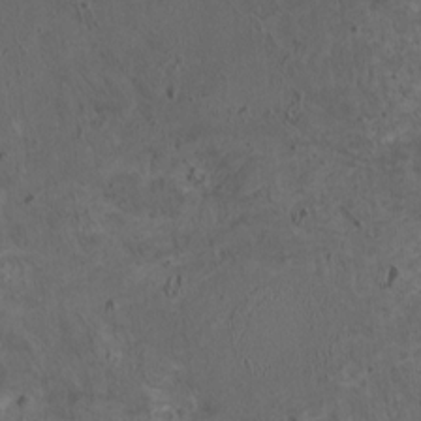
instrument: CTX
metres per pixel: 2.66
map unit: HNhu
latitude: 5.5749
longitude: 13.5588
